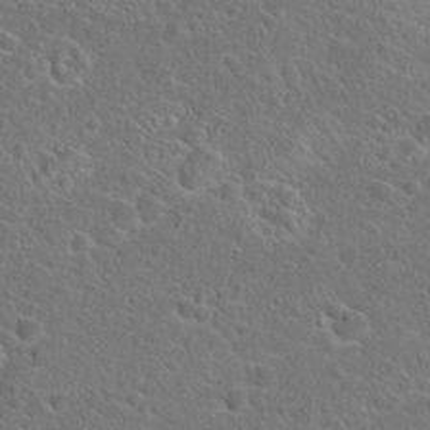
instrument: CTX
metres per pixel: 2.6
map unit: Hto
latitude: 23.2159
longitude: -45.1781
